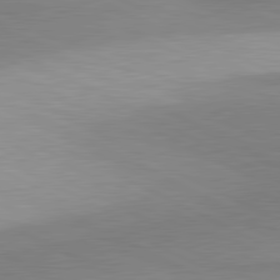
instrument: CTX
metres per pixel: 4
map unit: lApd
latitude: 80.9514
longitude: 157.2565
